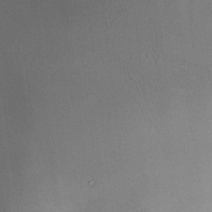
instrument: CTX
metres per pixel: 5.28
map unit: HNhu
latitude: 9.2915
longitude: 14.1039
